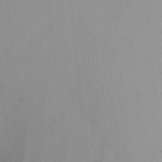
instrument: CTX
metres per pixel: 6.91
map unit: Nhu
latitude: -4.6518
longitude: -93.8394
